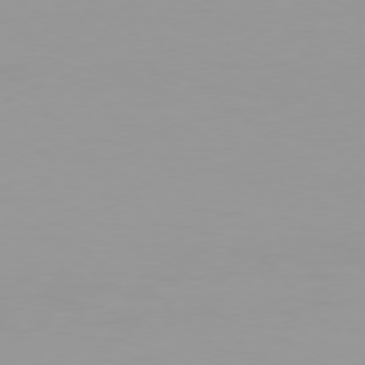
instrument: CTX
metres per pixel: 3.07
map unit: Hpe
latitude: 75.5938
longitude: -128.8569
